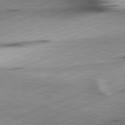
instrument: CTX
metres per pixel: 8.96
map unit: lApd
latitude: 81.7639
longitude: -165.4237
